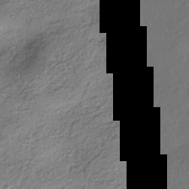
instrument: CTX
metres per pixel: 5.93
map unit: HNhu
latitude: -42.2550
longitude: 106.0283
